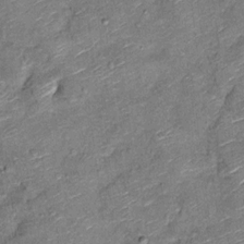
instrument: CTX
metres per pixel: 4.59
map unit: Hto
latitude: 11.9906
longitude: -36.7813
